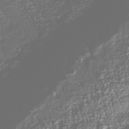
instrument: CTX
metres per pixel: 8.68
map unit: Nhu
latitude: -40.4440
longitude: -82.9891
